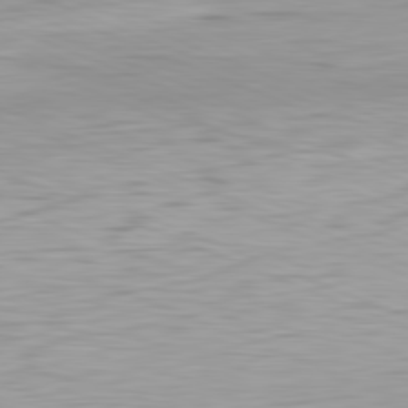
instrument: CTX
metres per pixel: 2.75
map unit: Ap
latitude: -81.9367
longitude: -75.5560
